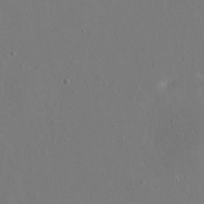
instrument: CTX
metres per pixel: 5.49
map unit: eHh
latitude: 17.1214
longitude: -70.0255
